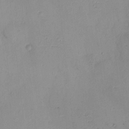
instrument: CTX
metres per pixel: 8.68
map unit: HNhu
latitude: 8.3090
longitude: 9.7289
